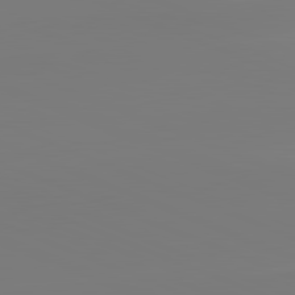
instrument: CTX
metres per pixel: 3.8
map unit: lApd
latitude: 81.9339
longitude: -159.0836
